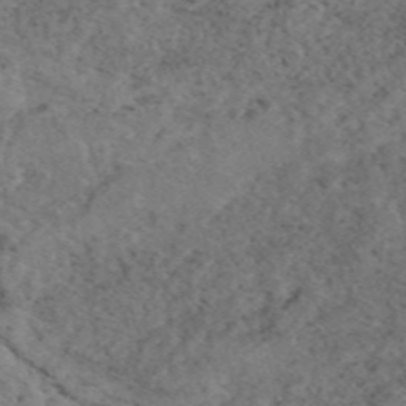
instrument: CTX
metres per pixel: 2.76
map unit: eAb
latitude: 48.8758
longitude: 108.2550
